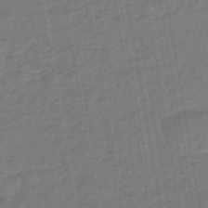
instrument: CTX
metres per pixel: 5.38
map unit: eHb
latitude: -46.8786
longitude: 88.0472
